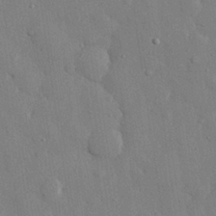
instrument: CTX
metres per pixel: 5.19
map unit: eHh
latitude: 28.3656
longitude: -79.0459
